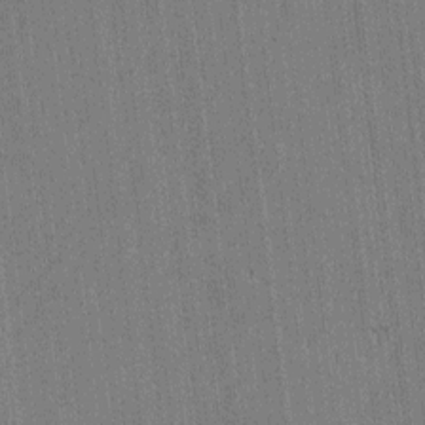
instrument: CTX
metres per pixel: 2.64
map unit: Htu
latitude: -6.2361
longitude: 176.1984
